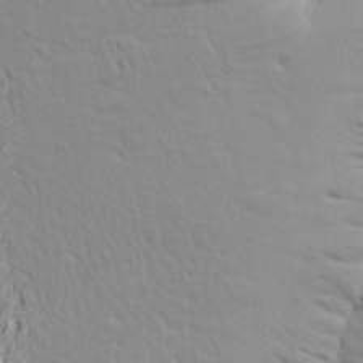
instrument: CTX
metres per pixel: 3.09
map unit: Aa
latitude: 18.2711
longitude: -145.1214
